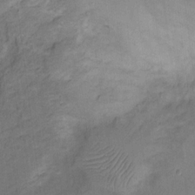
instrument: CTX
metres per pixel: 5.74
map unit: Ht
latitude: 10.2901
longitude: -40.3656
